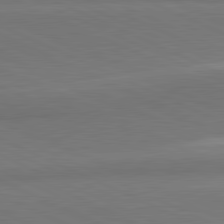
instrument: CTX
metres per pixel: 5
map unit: lApd
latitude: 81.5749
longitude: 156.3873
